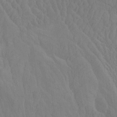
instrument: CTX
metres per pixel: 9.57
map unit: Nhu
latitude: -7.5966
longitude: -68.3467
